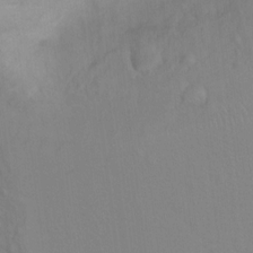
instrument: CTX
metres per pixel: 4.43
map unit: Hto
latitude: 7.1214
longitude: -34.6301
